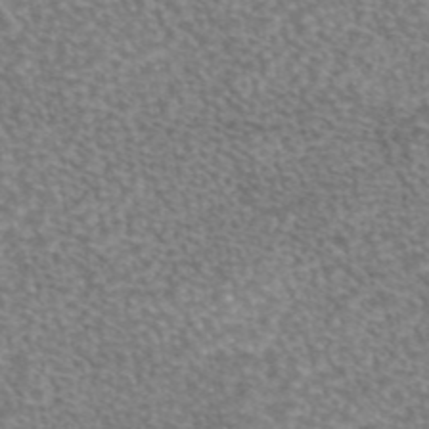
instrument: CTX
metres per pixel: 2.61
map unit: eAb
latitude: 45.0647
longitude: 105.8233
